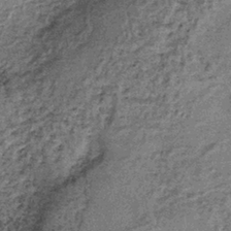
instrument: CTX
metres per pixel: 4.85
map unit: lHb
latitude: -38.3873
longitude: 65.1431
